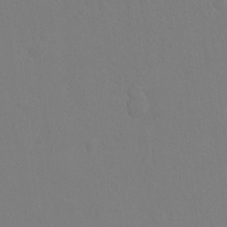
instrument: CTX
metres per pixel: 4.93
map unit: Hto
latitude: -10.6708
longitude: -37.2915
